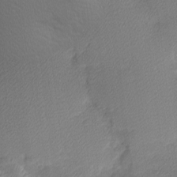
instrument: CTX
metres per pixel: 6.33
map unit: Nhu
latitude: 2.9891
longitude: -75.6127
